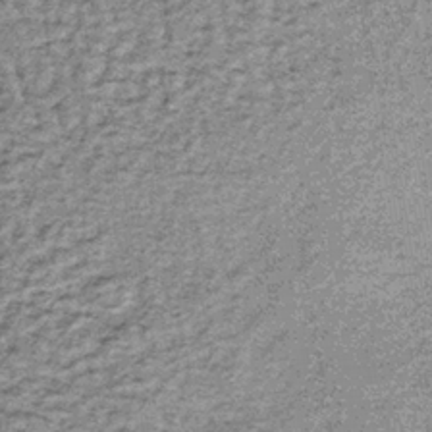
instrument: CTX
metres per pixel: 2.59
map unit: lHb
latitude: -37.0486
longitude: 65.3510
